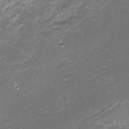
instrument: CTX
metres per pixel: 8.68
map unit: eHh
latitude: -2.2928
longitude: -81.8772
